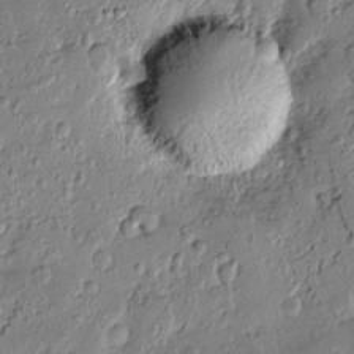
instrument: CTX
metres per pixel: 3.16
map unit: Htu
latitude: 0.8758
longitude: -177.8394
